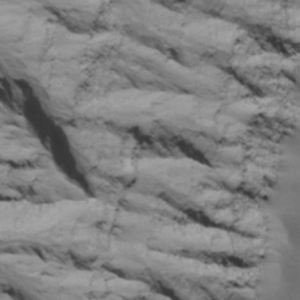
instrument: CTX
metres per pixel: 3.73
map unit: Ave
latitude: 19.4426
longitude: -138.3089
